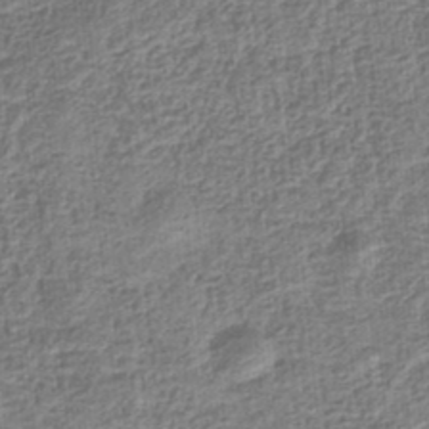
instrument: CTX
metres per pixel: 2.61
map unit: eHb
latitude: -34.8030
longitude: 79.6721
